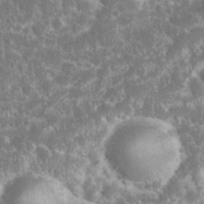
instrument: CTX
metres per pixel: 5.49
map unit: eHh
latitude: 36.6680
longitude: -61.1025
